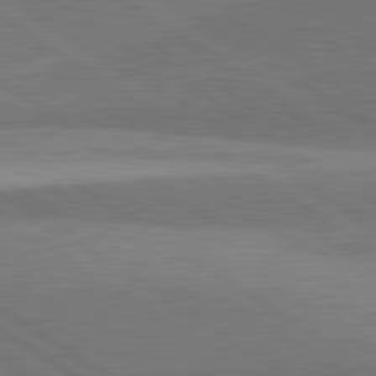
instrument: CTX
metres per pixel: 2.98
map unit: lApd
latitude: 81.6694
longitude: 140.0661
